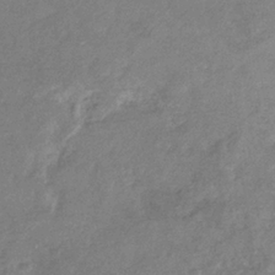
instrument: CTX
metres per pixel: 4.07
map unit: eHb
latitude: -33.8423
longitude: 73.6722
